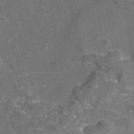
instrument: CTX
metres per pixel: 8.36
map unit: eAb
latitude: 43.3293
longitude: 106.8219
